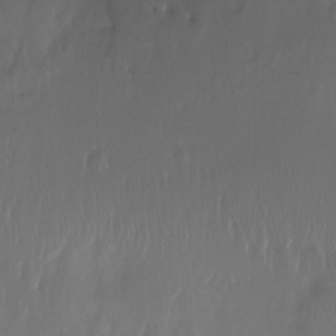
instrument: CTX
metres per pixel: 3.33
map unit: Ht
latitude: -15.8234
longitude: -45.5560
